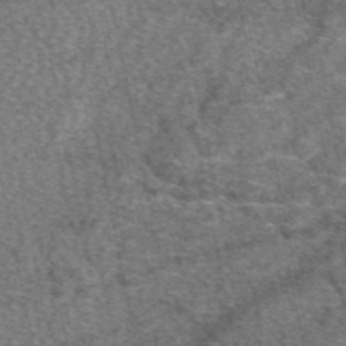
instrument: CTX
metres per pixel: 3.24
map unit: eAb
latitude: 48.8758
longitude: 107.9178
